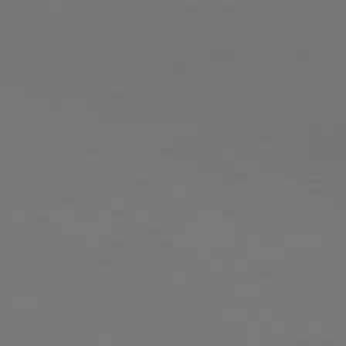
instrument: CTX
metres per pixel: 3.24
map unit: Ap
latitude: -79.8044
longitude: -66.0633
